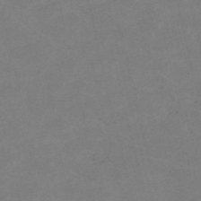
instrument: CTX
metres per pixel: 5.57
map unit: HNb
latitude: -55.9745
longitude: -41.4804
